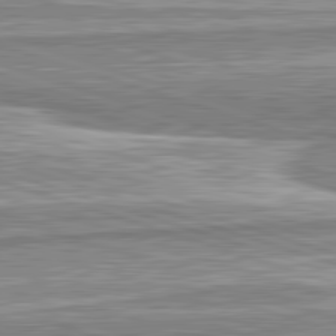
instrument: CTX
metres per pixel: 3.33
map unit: lApd
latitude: 82.5923
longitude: 167.2376
